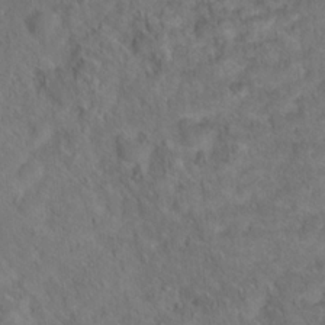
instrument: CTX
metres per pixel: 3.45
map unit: Hto
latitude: 18.7057
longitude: -39.2726
